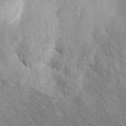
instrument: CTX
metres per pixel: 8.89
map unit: ANa
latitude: 44.7813
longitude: 45.5588
